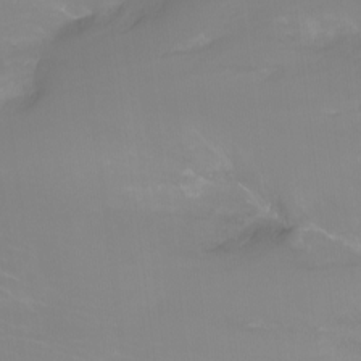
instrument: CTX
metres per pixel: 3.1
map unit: Nhu
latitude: -11.4077
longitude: -65.8205
